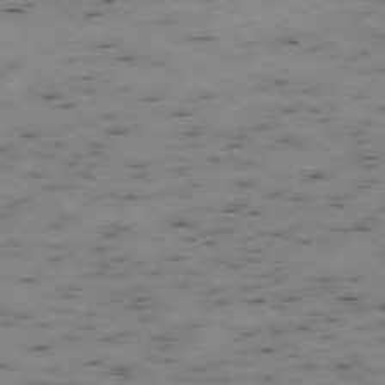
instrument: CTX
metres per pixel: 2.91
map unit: Ap
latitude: -76.7085
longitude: -60.0255
